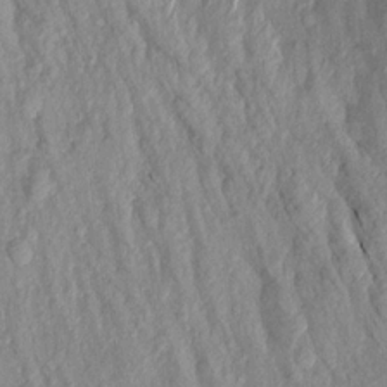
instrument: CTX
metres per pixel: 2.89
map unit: Aa
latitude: 17.1025
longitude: -146.7625
